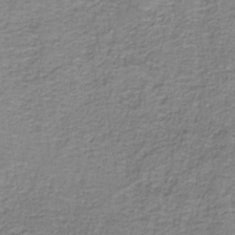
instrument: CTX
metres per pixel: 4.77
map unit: eAb
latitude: -36.3306
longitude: 52.5762
